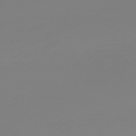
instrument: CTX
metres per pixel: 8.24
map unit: HNb
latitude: -52.4818
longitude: -38.6112
